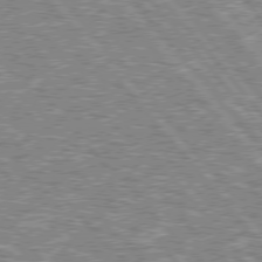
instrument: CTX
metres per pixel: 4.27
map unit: lApd
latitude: 76.2522
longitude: -80.1578
